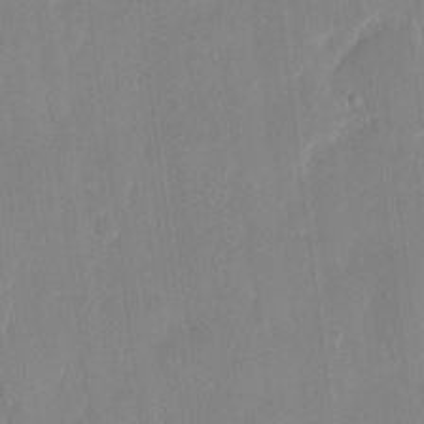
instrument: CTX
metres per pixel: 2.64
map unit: eHh
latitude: 12.5357
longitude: -70.8947
